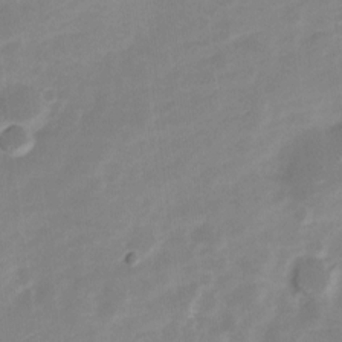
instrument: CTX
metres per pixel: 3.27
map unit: Nve
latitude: -21.1998
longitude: 107.5588
